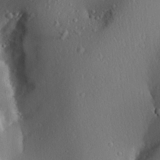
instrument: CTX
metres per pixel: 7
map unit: Aa
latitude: 25.7260
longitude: -136.7058
